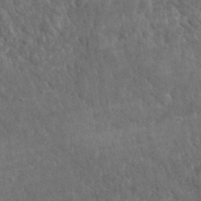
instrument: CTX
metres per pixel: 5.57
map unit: lHvf
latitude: 35.7449
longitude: -87.4426
